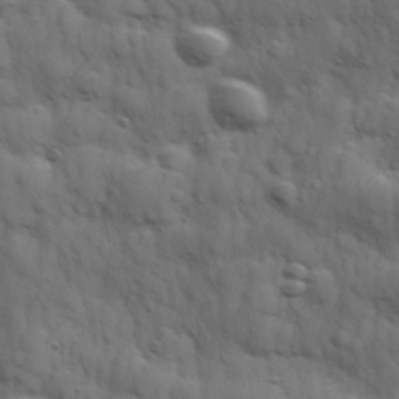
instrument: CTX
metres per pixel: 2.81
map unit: Hve
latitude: 31.6694
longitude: 150.3873
